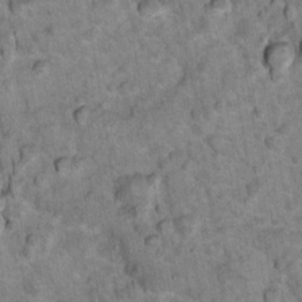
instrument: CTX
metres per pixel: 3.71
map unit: Nhu
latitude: 15.7261
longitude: -32.6301
